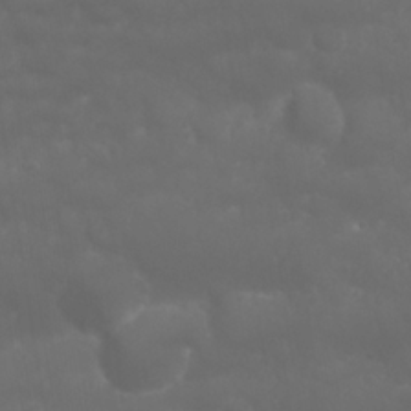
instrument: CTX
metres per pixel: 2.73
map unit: Nhu
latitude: 23.5182
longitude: -61.4426
